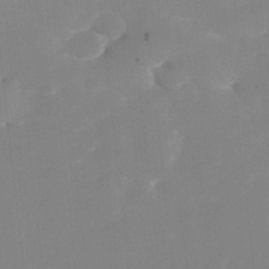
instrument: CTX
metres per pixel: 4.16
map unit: Nhe
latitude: -35.4076
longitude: -144.3467
